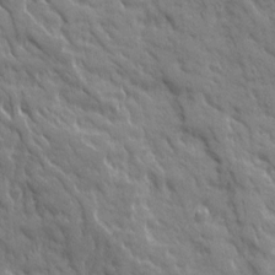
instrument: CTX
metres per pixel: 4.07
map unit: Ave
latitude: 19.4426
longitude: -133.7828
